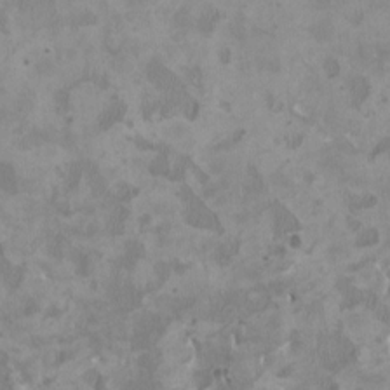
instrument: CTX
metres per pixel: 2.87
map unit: HNhu
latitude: 3.3481
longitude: -3.6505
